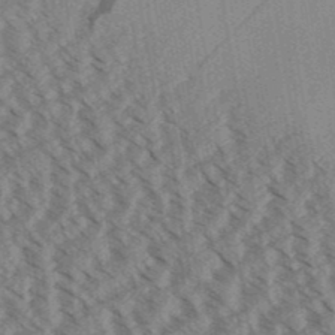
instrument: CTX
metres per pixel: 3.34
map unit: Aa
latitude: 32.5735
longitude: -138.7057
